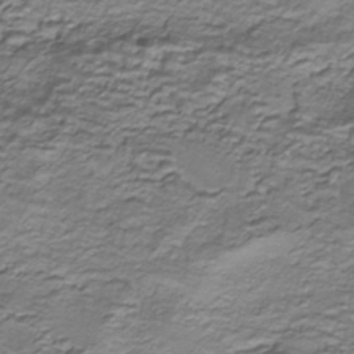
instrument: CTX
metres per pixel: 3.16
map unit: HNhu
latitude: -40.9164
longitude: 109.0486
